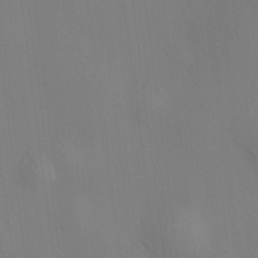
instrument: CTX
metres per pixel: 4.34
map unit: HNhu
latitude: 8.4601
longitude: 14.8219
